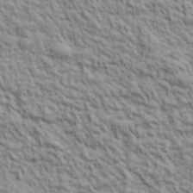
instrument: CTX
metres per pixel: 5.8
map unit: lHvf
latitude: 39.1970
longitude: -89.6316
